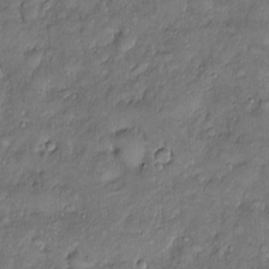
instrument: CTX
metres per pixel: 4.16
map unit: Htu
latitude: -6.6707
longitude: 158.6518
